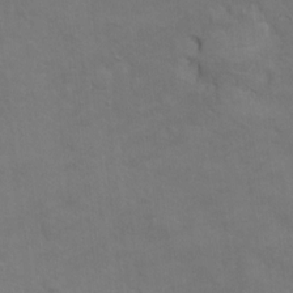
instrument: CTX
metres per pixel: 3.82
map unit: Hto
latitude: 6.0633
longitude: -35.6127
